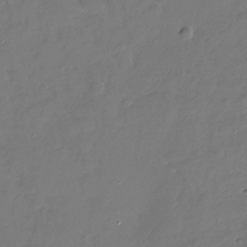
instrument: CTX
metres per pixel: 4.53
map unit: Nhu
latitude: -29.3699
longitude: -79.6316
